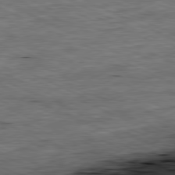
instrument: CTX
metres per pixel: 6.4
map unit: Ap
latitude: -81.3132
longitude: -91.1781
